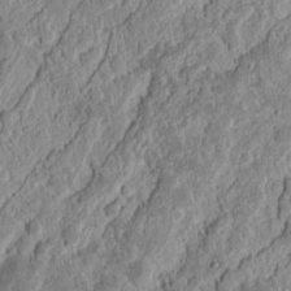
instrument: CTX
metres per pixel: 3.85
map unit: Nhu
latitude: 13.1592
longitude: -73.9528
